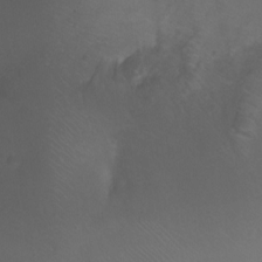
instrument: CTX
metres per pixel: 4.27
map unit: Ht
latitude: -1.8423
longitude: -18.3845
